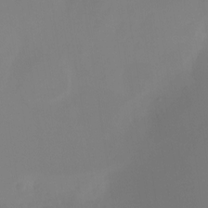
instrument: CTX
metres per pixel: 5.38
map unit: Ht
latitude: -12.4062
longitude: -50.0444
